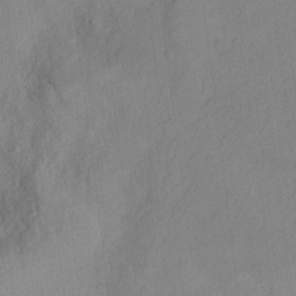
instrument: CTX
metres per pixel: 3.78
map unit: Nhu
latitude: -6.5007
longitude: -152.9703
